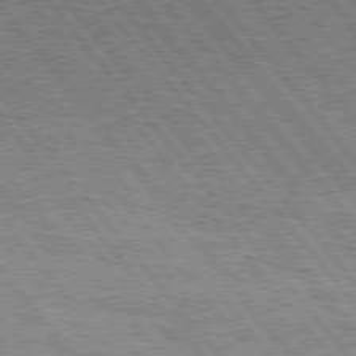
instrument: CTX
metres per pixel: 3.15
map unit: Hpe
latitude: 76.1766
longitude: -149.8394
